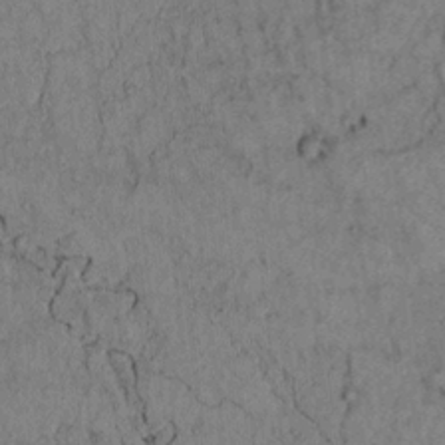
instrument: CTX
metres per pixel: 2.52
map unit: lAvf
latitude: 3.9150
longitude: 158.7841
